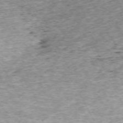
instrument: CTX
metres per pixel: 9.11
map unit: Hpe
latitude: -70.9164
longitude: 13.2376
